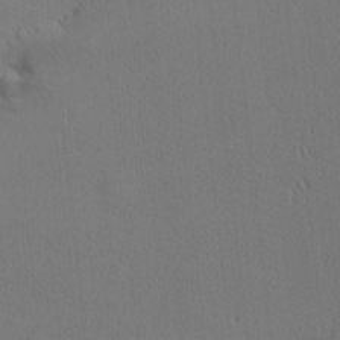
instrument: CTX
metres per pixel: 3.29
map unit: Nhu
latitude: 0.8002
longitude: -78.7247
